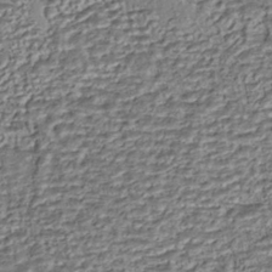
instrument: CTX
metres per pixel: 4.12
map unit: eHh
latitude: -42.5762
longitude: 118.5952
